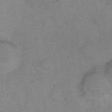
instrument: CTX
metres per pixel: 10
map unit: Hto
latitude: 15.7639
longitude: -40.2900
